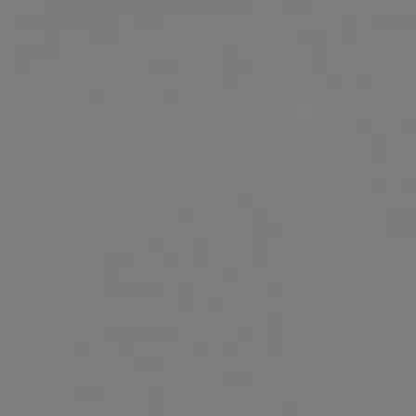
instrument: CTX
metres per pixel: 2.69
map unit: lHb
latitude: -45.7856
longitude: 75.7856
